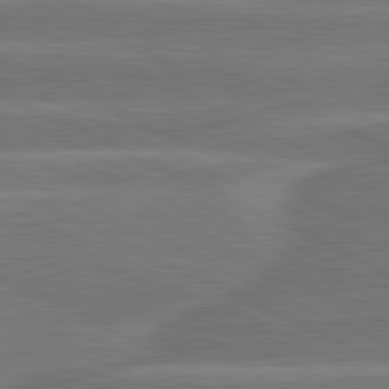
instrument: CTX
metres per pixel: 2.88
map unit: lApd
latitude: 81.5749
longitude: -134.7813
